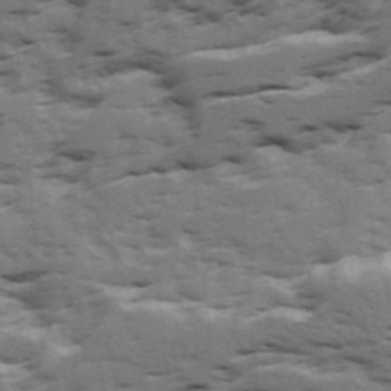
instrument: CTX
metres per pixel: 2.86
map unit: Ave
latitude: 18.4601
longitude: -129.8583
